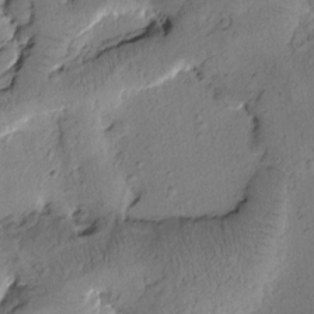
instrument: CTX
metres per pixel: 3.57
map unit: Htu
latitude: -0.2173
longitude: 174.8596
